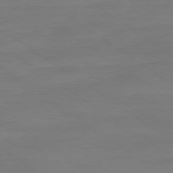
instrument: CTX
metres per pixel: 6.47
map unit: Ap
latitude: -79.5210
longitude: -55.3104
